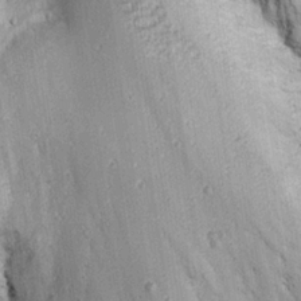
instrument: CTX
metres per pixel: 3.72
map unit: Ave
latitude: 22.9325
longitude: -133.9339
